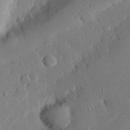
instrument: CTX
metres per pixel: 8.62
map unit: eHh
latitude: 28.7057
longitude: -80.9136
